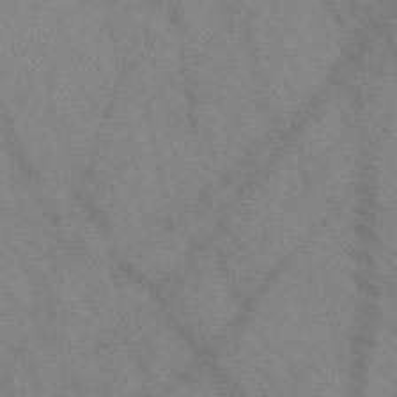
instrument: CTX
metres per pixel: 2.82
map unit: HNb
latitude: -45.0109
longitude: -42.0255
